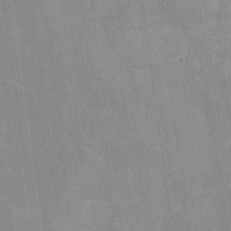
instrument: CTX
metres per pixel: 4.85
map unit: Ht
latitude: -4.8975
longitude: -15.1215
